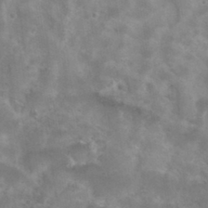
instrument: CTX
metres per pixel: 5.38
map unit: Hto
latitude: 30.4979
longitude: -46.6680
